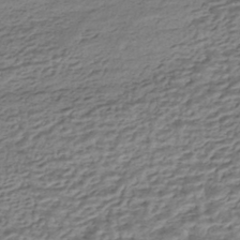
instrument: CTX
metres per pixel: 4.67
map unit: HNhu
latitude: -43.5777
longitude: 105.7477
